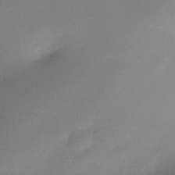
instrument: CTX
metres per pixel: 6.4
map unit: Nhe
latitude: -36.5195
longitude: -117.5938
